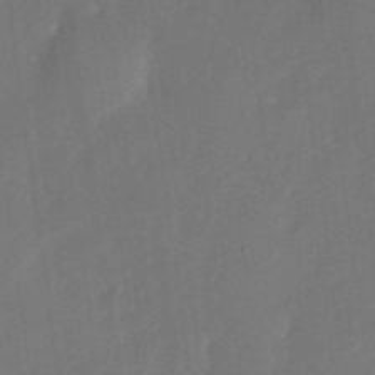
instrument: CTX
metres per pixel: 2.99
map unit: Nhu
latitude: -28.4629
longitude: -69.7450
